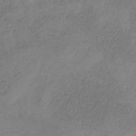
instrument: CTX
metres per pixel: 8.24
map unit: HNb
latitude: -32.2362
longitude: 60.0283
